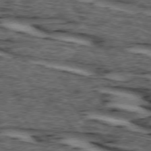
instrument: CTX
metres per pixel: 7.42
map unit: lApd
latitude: 74.1578
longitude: -73.1215
